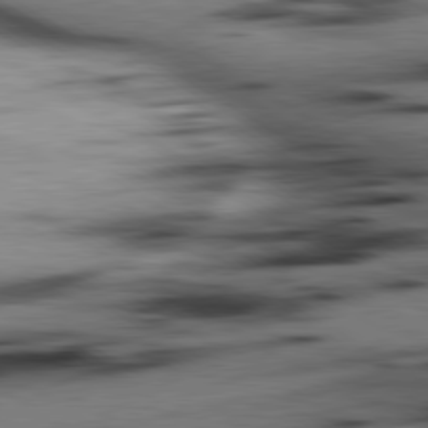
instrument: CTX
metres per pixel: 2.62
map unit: lApd
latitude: 80.2145
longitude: 163.4832
